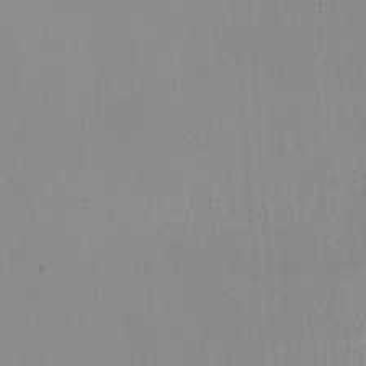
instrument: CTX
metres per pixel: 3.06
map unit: HNhu
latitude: -1.8234
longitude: -1.6127
